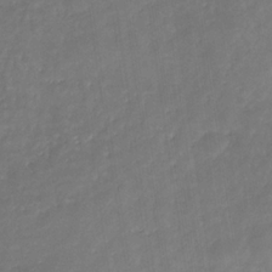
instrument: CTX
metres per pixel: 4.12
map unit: eHb
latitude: -30.4062
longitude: 71.6722
